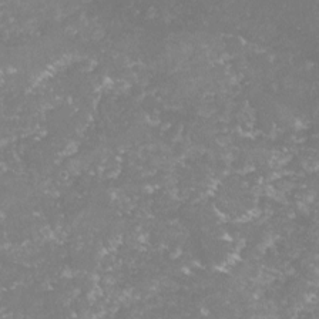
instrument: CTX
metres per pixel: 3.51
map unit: lHvf
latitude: -15.5210
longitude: -98.0822
